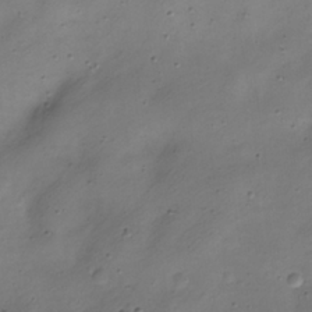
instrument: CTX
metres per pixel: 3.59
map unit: Nve
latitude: -23.4077
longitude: 106.3118
